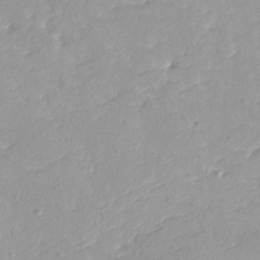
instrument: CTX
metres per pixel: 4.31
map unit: HNhu
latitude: 3.8016
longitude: 4.0283
